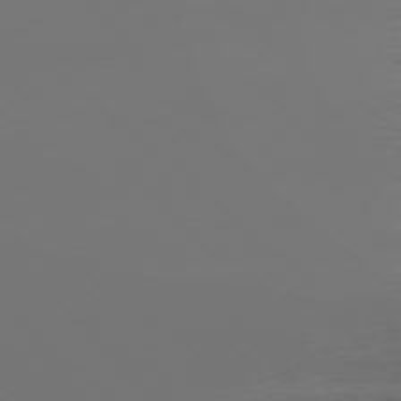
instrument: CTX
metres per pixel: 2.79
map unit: Ap
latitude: -76.5196
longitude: -81.4048
